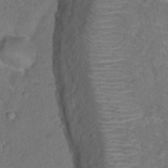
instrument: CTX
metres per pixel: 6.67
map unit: Hto
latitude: 17.7828
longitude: -40.8380
